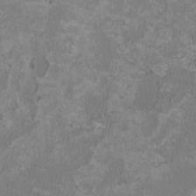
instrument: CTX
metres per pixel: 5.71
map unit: HNhu
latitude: 1.6316
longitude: -2.0822
